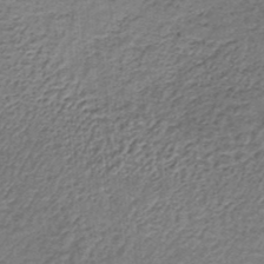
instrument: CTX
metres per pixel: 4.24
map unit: lHb
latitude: -36.2550
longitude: 60.8597
